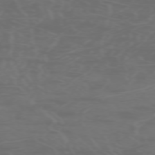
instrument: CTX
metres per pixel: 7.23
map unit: Hpe
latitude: -73.1809
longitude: 5.4832
